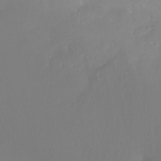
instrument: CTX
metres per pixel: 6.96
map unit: Htu
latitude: -15.0865
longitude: -46.1767
